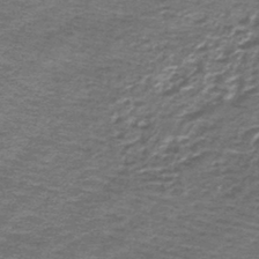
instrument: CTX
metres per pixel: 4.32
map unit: lHb
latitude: -44.8786
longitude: 57.2376
